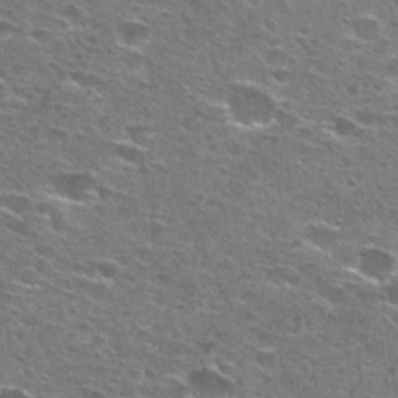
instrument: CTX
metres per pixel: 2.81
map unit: Hto
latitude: 27.5182
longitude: -47.6505
